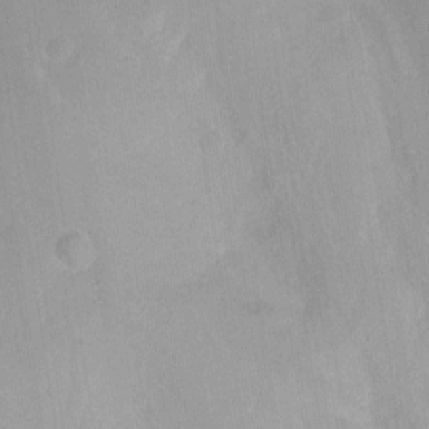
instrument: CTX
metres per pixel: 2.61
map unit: Hto
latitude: -12.4251
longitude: -39.0647
